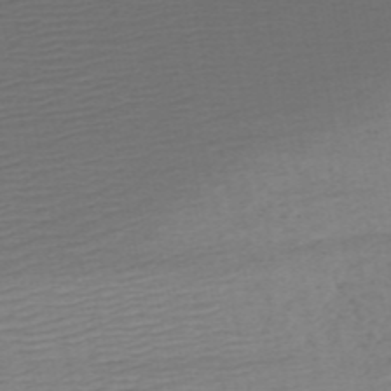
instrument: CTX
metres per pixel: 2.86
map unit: HNb
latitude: -54.2173
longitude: -44.1200
